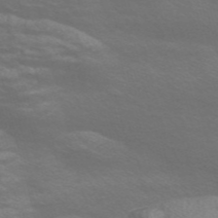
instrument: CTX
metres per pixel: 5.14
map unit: Nve
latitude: -56.8219
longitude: 54.2551
